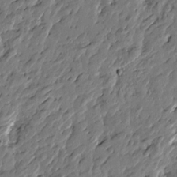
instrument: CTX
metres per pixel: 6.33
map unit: Htu
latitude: -2.3495
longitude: -179.5560
